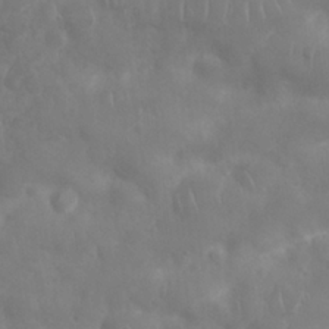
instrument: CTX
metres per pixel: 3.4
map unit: Nhu
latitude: 25.5371
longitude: -61.6505
